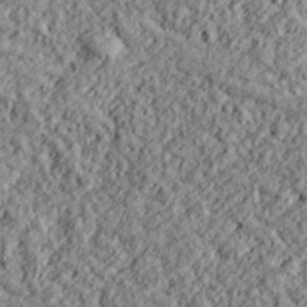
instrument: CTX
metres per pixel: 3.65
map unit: lHvf
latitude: 38.3845
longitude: -91.3671
